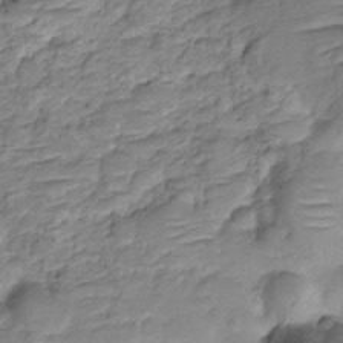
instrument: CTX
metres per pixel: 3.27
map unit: HNhu
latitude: -20.8597
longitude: 84.8785
